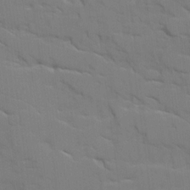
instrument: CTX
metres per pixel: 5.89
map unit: Ave
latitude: 18.7246
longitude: -129.1592
